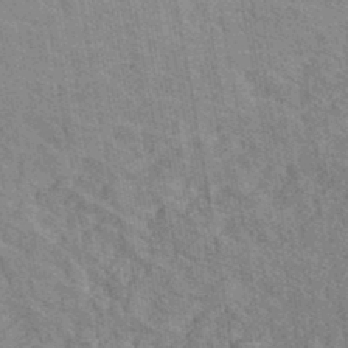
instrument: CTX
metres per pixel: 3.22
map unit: lHb
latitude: -40.6329
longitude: 75.7289
